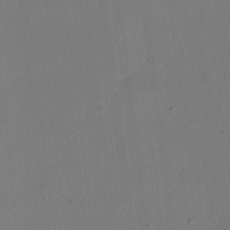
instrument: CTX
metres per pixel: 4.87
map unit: eHh
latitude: 10.8758
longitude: -68.2334
